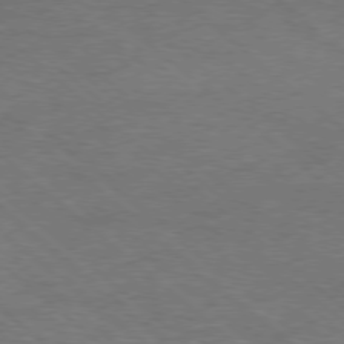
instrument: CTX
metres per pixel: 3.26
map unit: Hpe
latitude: -78.5951
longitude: 17.2187
